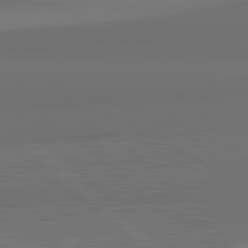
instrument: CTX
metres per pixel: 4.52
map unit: lApd
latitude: 82.4223
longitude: 162.6329
